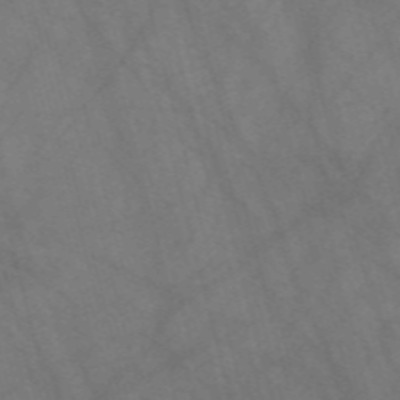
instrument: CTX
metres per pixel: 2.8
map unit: Nve
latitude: -58.4062
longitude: 63.8044
